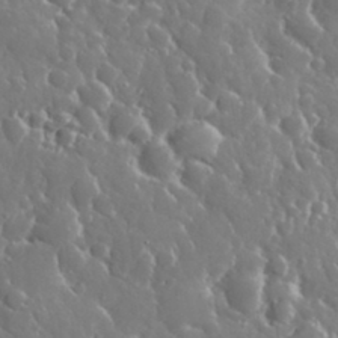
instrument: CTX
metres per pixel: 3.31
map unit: eHh
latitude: 34.1011
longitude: -57.6693
